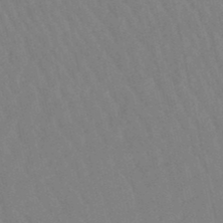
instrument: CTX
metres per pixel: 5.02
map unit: lHb
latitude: -49.7289
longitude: 71.0675
